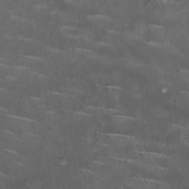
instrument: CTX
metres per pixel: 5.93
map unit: HNhu
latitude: 0.1200
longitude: -3.4426
